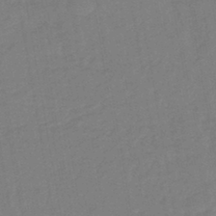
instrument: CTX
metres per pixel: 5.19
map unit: lHb
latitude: -42.5762
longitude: 68.1416
